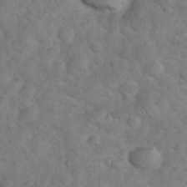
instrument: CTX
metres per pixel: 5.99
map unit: eHh
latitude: 36.2523
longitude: -66.1199
